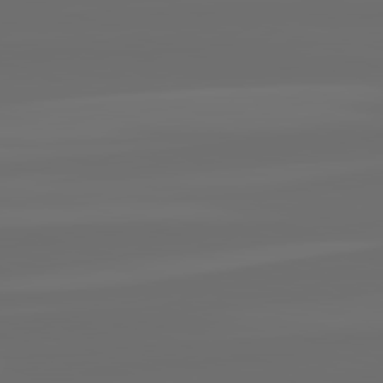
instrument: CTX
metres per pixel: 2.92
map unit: lApd
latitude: 82.3845
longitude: -166.9135
